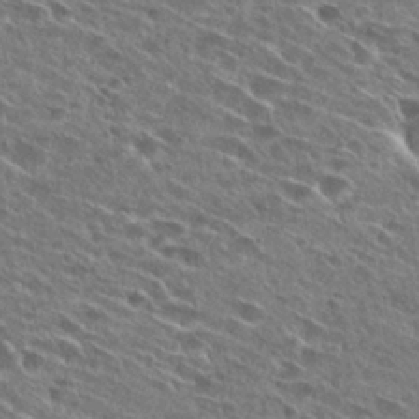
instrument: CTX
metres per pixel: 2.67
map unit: Hto
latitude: 27.4049
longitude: -44.1766
